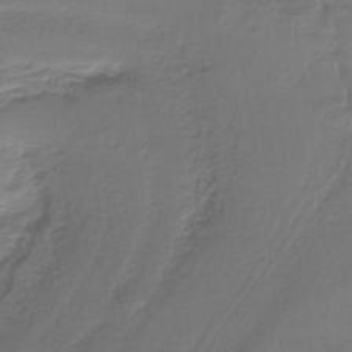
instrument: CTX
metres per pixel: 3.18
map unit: HNb
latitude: -36.0472
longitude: 58.3117
